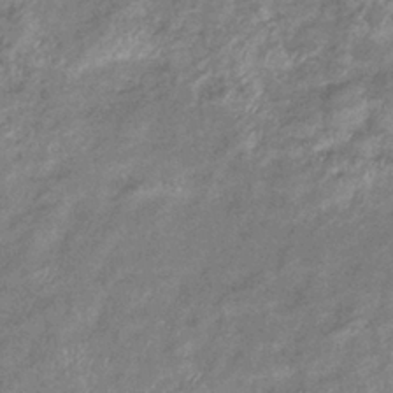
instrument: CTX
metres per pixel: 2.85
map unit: eHb
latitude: -38.3306
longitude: 77.9745
